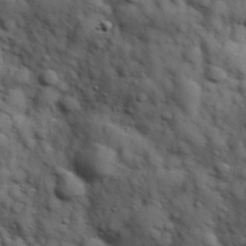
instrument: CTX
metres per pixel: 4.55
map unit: Hve
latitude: 31.7072
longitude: 150.7841
